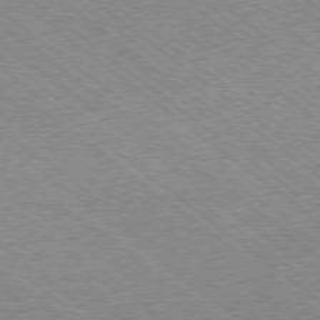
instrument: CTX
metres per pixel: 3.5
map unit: Hpe
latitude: -78.8597
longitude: -15.4427
